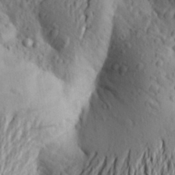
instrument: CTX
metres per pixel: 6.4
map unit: Aa
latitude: 25.8394
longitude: -149.5371
